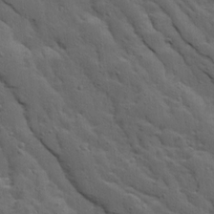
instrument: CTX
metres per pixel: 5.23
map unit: Ave
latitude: 13.6505
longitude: -134.3845
